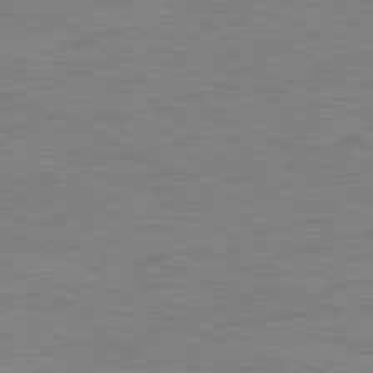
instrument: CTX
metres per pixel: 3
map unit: Ap
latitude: -81.2754
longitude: -75.6883
